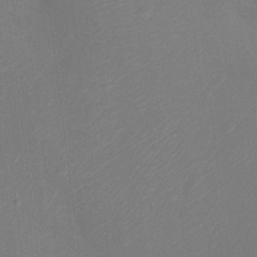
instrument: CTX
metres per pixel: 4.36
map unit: Ht
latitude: -11.8045
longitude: -23.7450
